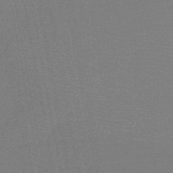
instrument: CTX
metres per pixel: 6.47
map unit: HNb
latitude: -45.8422
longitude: -39.9717
